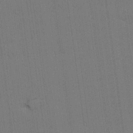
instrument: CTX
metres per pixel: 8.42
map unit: lAvf
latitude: 25.8205
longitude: -111.4993
